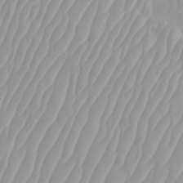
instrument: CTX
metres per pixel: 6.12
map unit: Htu
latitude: -4.0283
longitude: -73.6883
